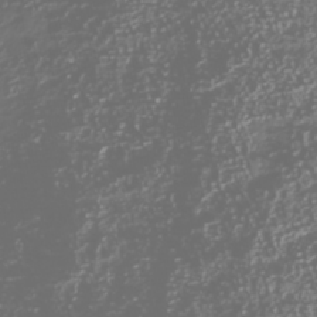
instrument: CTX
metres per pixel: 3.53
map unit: Nhu
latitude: -40.4818
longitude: -82.8380
